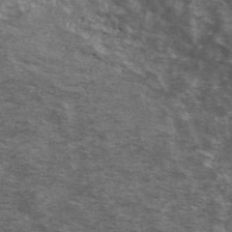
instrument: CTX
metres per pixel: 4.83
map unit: Ave
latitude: 40.2333
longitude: -110.2334
